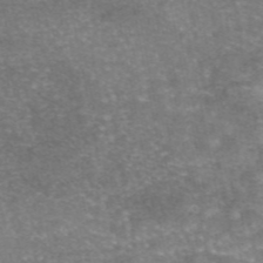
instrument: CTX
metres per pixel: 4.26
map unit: eAb
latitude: 46.2901
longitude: 104.4062
